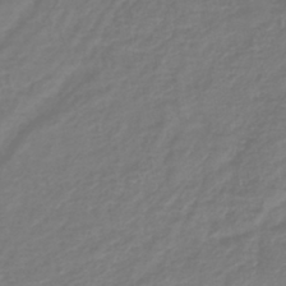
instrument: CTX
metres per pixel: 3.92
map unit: lHb
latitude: -41.5399
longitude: 76.5952
